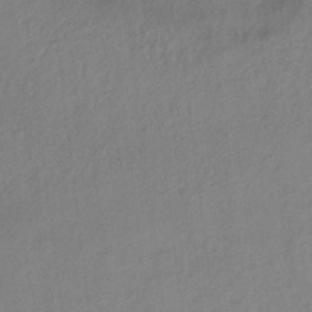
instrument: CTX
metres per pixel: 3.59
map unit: HNb
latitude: -33.1054
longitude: 64.1984
